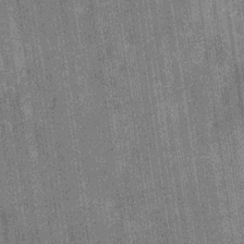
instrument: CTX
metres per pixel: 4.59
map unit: Hve
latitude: -30.1039
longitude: 92.0850
